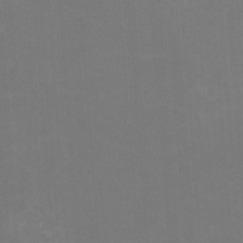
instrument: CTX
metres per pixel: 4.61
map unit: HNhu
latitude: 1.6505
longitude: -2.5357
